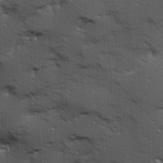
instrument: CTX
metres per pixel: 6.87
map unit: Hve
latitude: 24.4790
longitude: -96.4412
